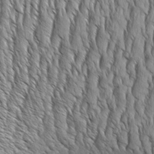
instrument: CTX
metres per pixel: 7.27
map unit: Aa
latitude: 8.2901
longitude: -129.9150
